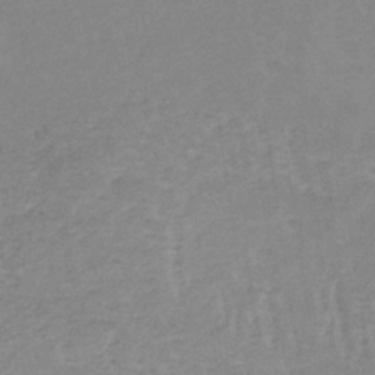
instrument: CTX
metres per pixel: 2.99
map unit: lHb
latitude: -34.3117
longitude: 69.8800
